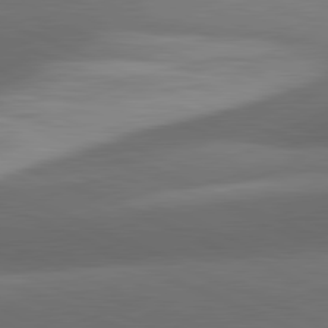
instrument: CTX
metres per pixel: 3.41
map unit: lApd
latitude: 81.4804
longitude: 132.7464
